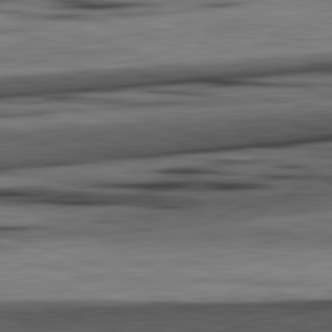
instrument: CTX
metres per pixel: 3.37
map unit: lApd
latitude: 82.5356
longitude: 161.0486
